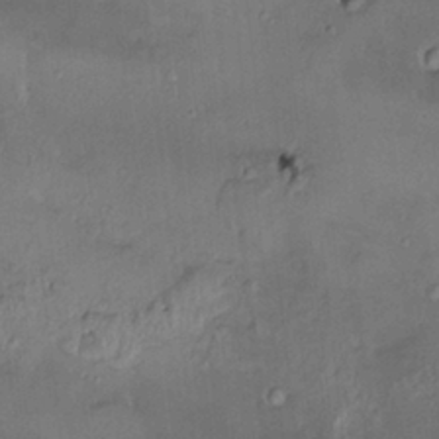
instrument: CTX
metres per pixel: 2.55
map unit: HNhu
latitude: 2.3656
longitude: 9.0297
